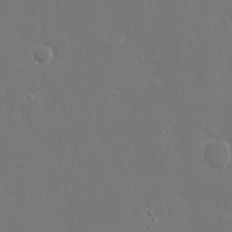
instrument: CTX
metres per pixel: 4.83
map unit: eHh
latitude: 15.7261
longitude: -71.6694
